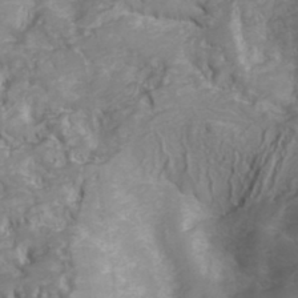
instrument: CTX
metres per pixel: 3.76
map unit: Hve
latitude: 32.7813
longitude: 148.6897
